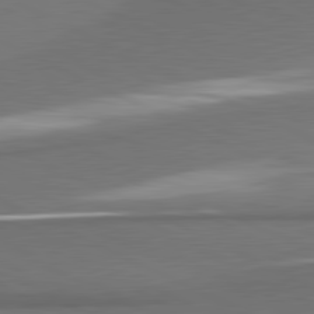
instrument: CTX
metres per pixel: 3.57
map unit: lApd
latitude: 81.0647
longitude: 175.2187
